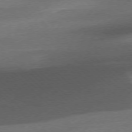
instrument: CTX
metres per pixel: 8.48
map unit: Hpe
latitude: -77.3132
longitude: -13.0837
